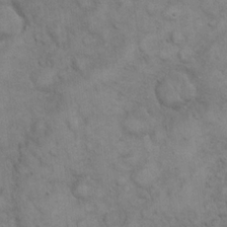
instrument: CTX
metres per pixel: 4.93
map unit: eHh
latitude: 20.9892
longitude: -59.1970
